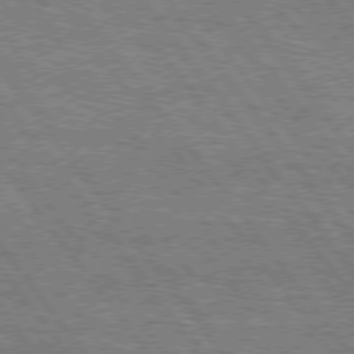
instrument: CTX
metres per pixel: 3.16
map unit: Hpe
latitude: 75.3293
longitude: -138.5546
